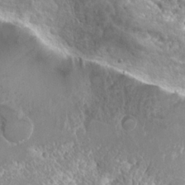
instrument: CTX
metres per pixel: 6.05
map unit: Hto
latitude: 21.5182
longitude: -31.4805
